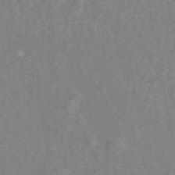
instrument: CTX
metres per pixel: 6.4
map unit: ANa
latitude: 44.9513
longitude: 24.5763
